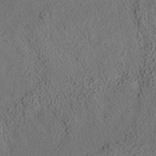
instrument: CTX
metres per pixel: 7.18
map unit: ANa
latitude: 36.0633
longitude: 12.8030
